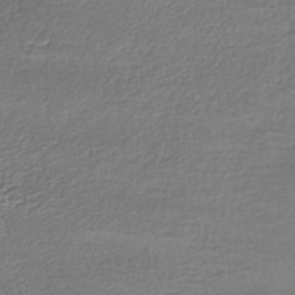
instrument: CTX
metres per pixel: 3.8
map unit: lHb
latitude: -40.8219
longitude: 73.3320
